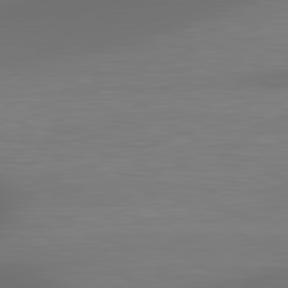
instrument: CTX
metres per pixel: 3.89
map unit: lApd
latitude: 81.1781
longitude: 136.4251
